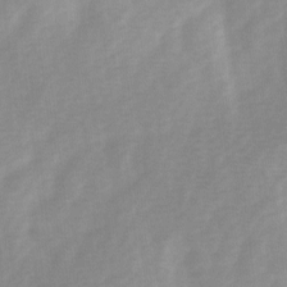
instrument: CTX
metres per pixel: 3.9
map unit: Ave
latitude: 1.7827
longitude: -112.2711
